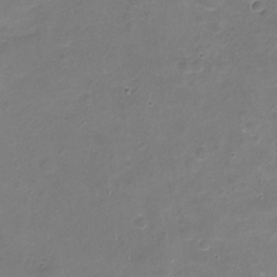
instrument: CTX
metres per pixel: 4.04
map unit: Nhu
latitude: -18.0472
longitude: -56.6112
